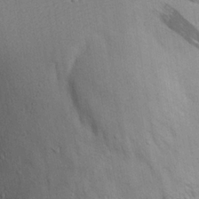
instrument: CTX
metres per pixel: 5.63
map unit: eHh
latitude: 24.1388
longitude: -71.7072
